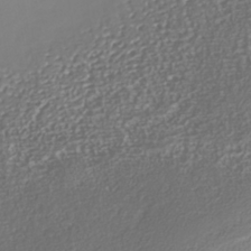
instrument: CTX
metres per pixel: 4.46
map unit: Nhe
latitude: -37.7477
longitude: -87.3859
